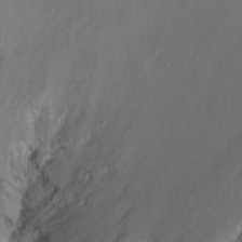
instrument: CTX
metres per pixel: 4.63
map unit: Ht
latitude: -7.5210
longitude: -37.6316
